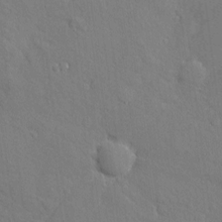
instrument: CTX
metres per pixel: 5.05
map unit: eHh
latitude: 3.7260
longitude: -73.9151
